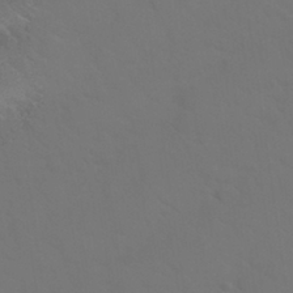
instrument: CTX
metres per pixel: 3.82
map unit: Nhu
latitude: 30.1389
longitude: -52.3845
